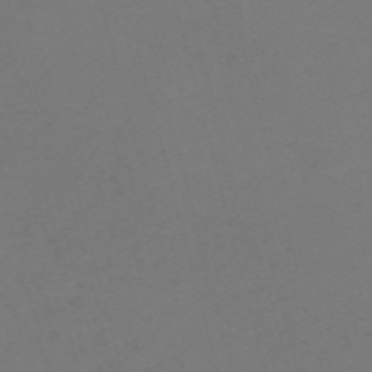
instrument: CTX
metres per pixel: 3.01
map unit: Nve
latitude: -58.8785
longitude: 60.1417
